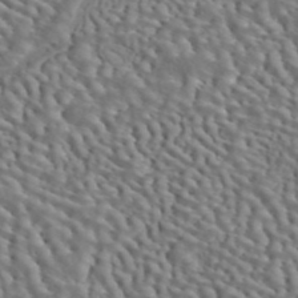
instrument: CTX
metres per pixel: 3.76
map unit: ANa
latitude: 42.6302
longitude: 14.6519
